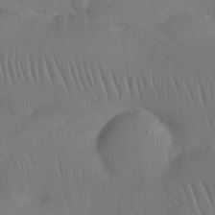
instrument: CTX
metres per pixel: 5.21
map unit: Nhu
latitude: 26.1767
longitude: -71.0458
